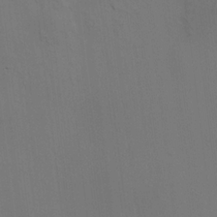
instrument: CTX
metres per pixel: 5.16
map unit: HNhu
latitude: 10.9325
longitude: 23.2754
